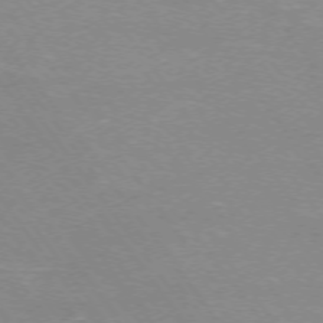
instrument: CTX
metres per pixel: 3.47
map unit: Ap
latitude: -74.9920
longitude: -75.3860
